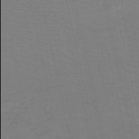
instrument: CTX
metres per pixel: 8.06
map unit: HNb
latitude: -53.5966
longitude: -45.9906
